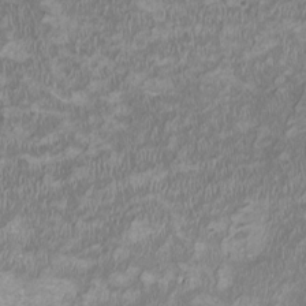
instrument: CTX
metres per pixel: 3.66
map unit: HNhu
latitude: 2.2711
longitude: -3.1214
